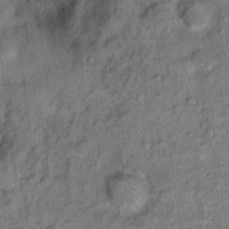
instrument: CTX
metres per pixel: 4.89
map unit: Hto
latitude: 15.1215
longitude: -38.4223
